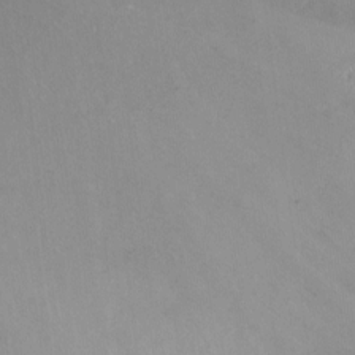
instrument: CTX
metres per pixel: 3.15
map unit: Ht
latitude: -10.2740
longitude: -27.8206
